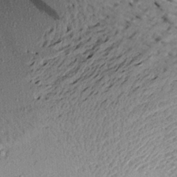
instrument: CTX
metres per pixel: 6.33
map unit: Aa
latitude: 20.3845
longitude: -148.7246
